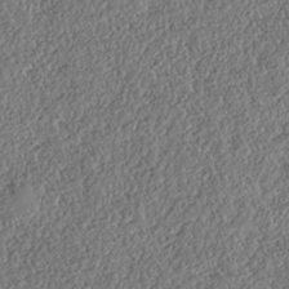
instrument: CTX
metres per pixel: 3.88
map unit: HNhu
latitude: -37.2187
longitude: 33.3510
